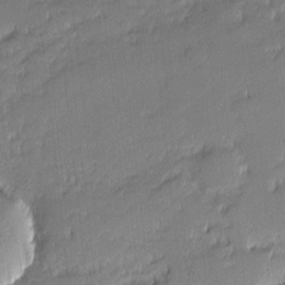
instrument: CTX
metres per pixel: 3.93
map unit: eHh
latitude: -2.2739
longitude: -82.5734
